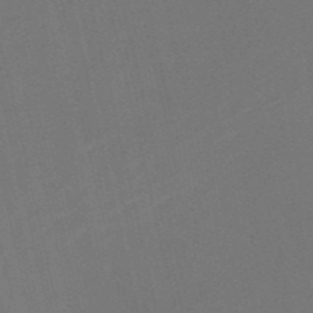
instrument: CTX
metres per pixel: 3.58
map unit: HNb
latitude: -51.8800
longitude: -48.7813
